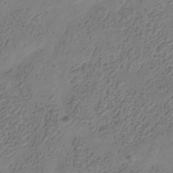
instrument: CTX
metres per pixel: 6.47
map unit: Hve
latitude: -35.1431
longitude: 88.6329
